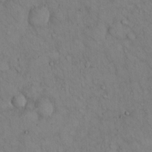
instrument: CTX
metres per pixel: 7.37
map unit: Hto
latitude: 13.1214
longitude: -59.3860
